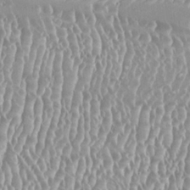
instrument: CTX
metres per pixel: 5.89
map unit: HNhu
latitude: -0.2362
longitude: 0.0283
